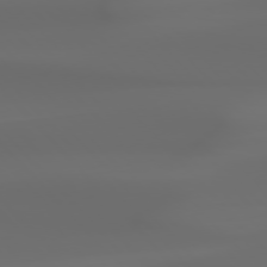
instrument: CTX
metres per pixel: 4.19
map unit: Hpe
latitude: 76.6679
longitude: -133.2159
